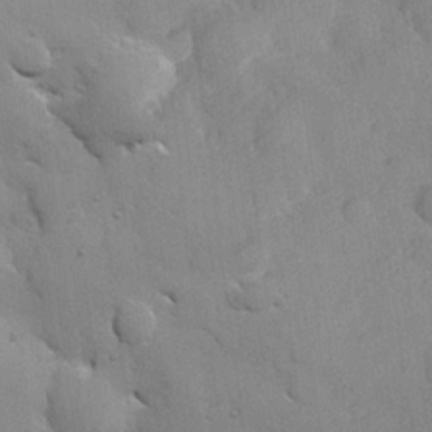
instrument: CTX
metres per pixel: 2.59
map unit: Hve
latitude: 24.3656
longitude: 148.9920
